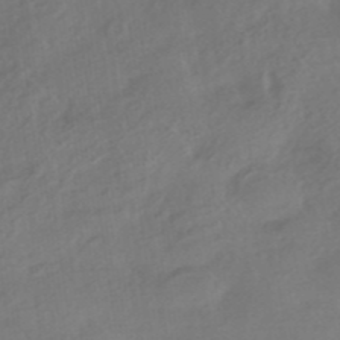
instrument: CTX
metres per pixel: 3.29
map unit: HNhu
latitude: -42.1794
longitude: 92.9164
